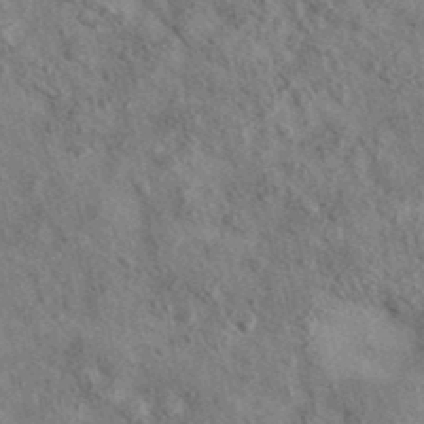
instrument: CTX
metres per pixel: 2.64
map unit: eAb
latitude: 36.0822
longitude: 114.9353
